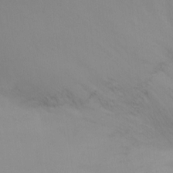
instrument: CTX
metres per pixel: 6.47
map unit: Ht
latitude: -8.0472
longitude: -32.5924
